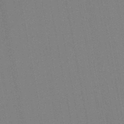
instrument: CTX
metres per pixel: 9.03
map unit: lHb
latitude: -48.9164
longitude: 73.4265
